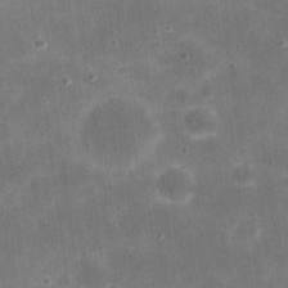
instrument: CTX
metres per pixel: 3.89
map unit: eHh
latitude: 21.0459
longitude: -66.7057
